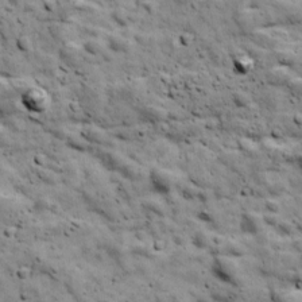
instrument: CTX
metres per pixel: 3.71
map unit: Ave
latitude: 17.4237
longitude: -134.1766
